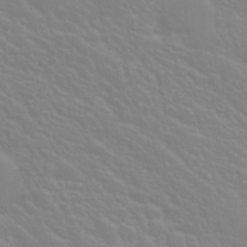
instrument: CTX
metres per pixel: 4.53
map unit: Nhu
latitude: 28.5734
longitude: -52.0444
